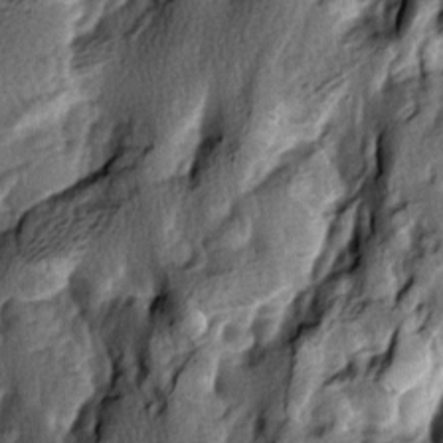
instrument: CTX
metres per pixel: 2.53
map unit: lAa
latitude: -6.9730
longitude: -124.2334
